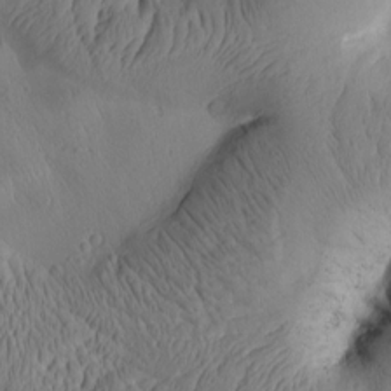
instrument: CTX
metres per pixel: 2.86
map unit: Htu
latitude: 2.2711
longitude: 177.7289
